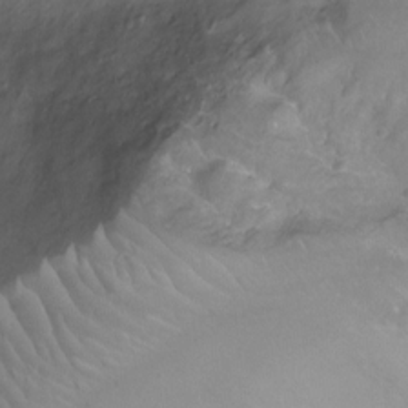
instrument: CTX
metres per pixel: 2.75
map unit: Ht
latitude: -8.7841
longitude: -20.2145
